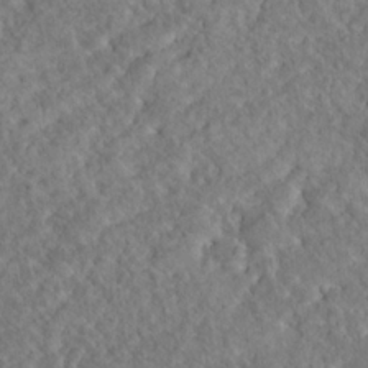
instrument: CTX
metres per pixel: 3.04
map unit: Nhu
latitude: 17.0458
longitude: -32.9325
